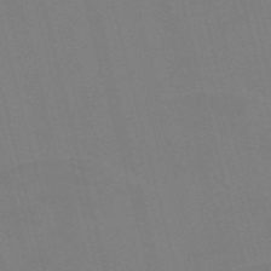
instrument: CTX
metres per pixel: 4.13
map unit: Nve
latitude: -58.1605
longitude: 61.7478
